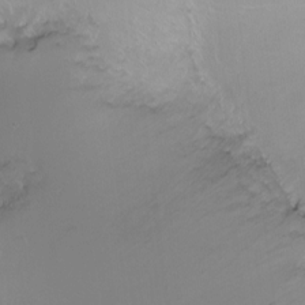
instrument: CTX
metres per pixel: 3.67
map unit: Ht
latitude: -6.1605
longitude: -34.1011
